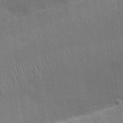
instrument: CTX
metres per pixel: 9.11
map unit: Nhu
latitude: 25.1025
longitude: -51.7449
